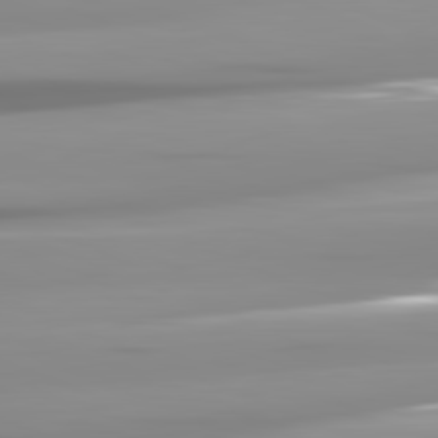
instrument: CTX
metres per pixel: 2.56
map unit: lApd
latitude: 81.9150
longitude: -138.2333
